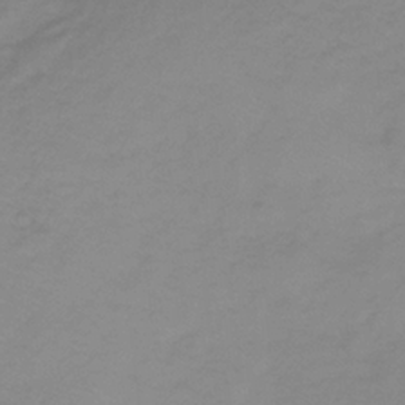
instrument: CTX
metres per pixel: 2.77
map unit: HNb
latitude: -33.3132
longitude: 60.8030
